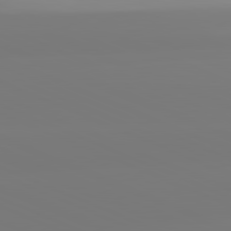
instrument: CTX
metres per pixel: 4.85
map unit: lApd
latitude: 81.7450
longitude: -149.8583
